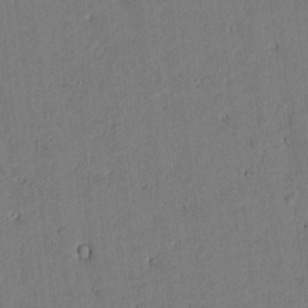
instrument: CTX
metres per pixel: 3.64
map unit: lAvf
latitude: 5.2726
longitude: 168.7841
